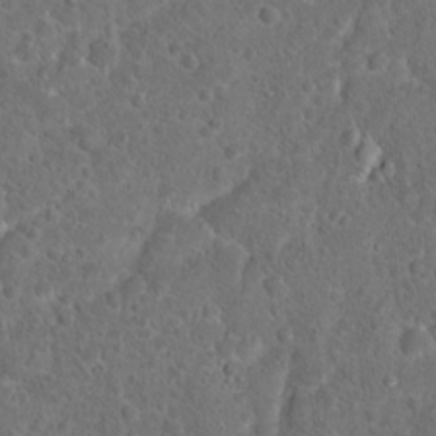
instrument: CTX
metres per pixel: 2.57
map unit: Hto
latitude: 17.3860
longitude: -41.4048
